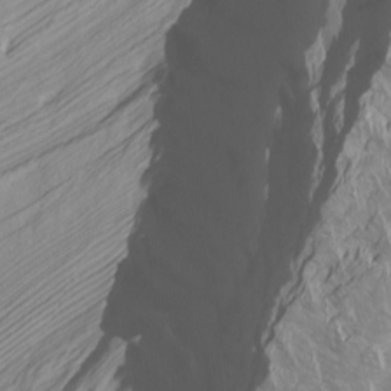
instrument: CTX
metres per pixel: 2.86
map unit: Htu
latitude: -6.7085
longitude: -71.0080
